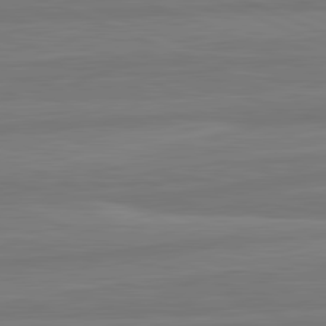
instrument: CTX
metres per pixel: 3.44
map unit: lApd
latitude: 82.0444
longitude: -173.7638
